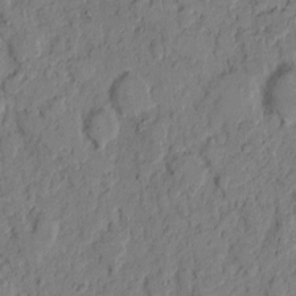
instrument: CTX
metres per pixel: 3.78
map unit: eHh
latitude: 7.4048
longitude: -63.3482
